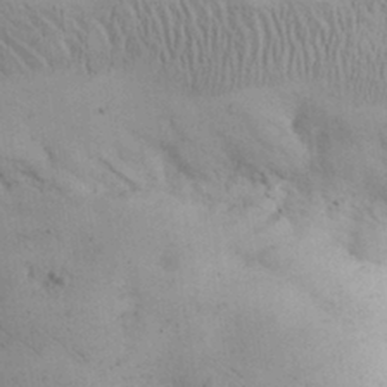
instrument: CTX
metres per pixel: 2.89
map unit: eHh
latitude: 30.0822
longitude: -70.1956
